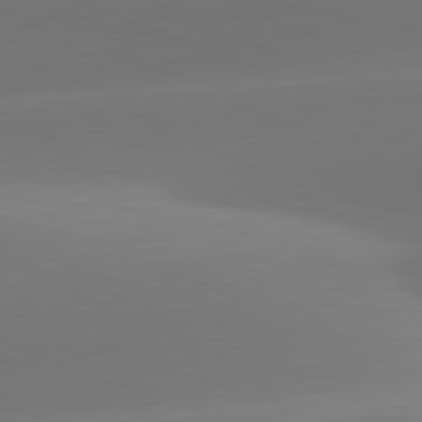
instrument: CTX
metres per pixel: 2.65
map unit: lApd
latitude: 81.8016
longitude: -163.2915
